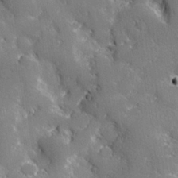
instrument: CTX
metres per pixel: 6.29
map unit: lHvf
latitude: 26.6869
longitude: 141.6911
